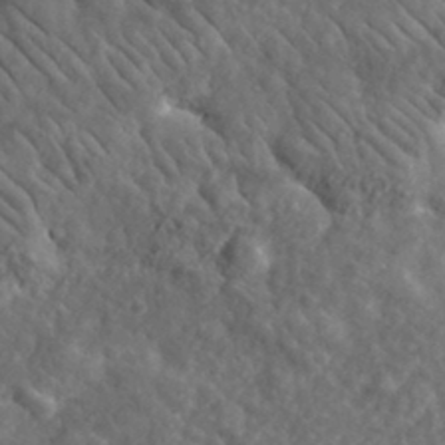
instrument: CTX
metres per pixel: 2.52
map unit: lHvf
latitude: 35.4993
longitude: -86.3089
